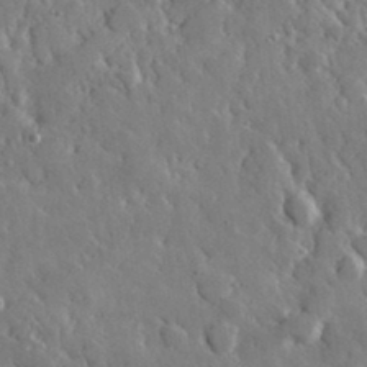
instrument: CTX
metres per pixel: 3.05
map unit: lHvf
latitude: 34.7057
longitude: -87.6316
